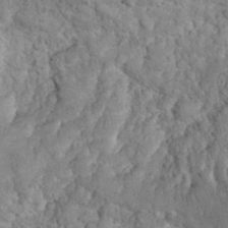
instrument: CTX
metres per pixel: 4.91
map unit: eHh
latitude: 31.8395
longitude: -65.0080
